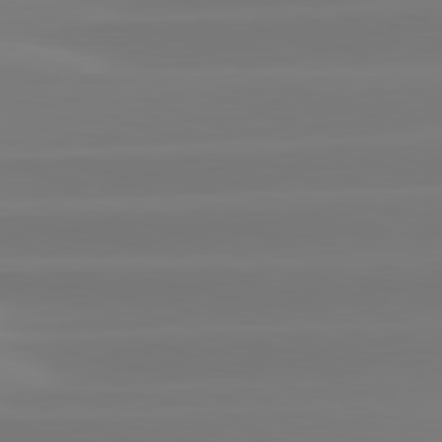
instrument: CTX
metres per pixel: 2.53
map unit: lApd
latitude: 81.6883
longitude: -134.8380
